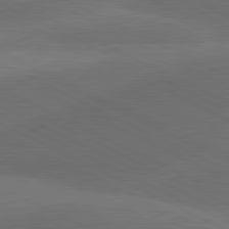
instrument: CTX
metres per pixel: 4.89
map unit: lApd
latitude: 81.2726
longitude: 126.9919
